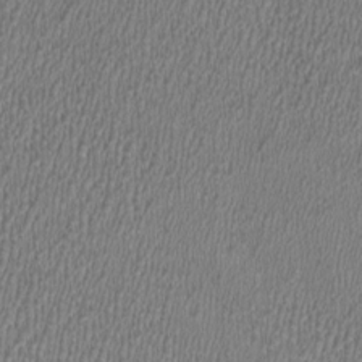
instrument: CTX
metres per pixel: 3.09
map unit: HNhu
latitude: 0.4979
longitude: -0.5357
